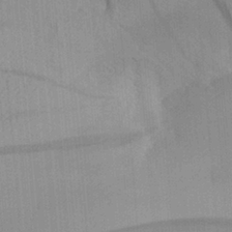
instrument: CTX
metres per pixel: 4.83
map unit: Aa
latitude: 24.2333
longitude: -134.2144
